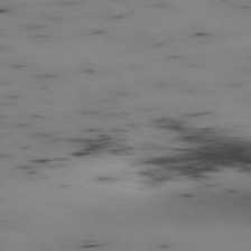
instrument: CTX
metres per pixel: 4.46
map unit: Hpe
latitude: -74.6897
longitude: 2.8974
